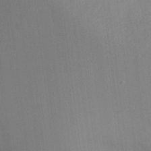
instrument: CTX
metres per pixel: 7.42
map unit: Hto
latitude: -12.9542
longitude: -39.3671
